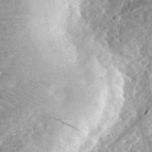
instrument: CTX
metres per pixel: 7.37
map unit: eHh
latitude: 34.6112
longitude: -79.3293
